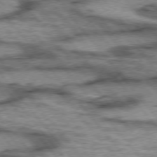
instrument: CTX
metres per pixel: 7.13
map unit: lApd
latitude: 75.4049
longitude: -49.2159
